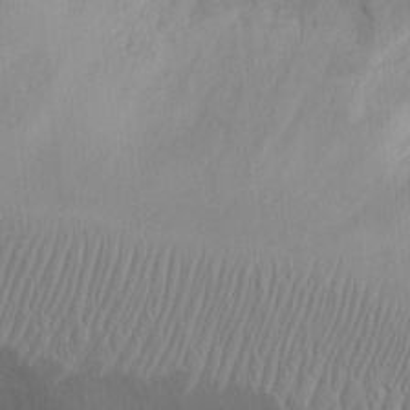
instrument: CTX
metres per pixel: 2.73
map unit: Ht
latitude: -4.3873
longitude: -14.4979
